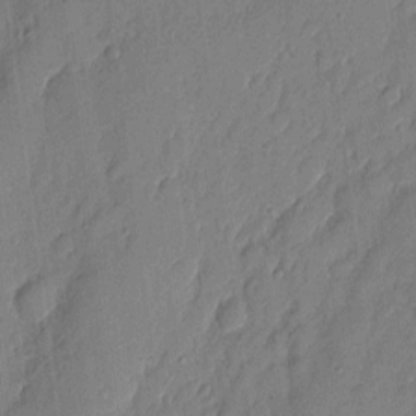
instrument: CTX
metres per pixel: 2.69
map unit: eHh
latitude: 4.2900
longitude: -76.6301
